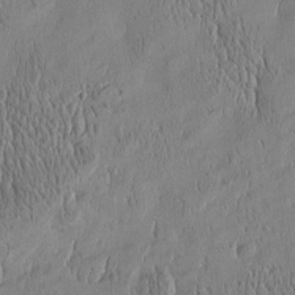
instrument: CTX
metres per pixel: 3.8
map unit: Htu
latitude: -5.0675
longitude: 175.0108
